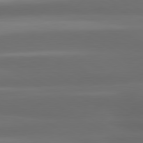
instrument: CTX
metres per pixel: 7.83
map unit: lApd
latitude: 80.5546
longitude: -139.9150
